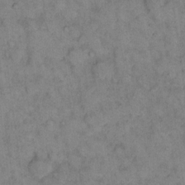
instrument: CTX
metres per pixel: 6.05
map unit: eHh
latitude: 14.4790
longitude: -64.8947
